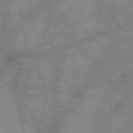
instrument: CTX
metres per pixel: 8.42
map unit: HNb
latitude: -49.5210
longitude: -42.4034
